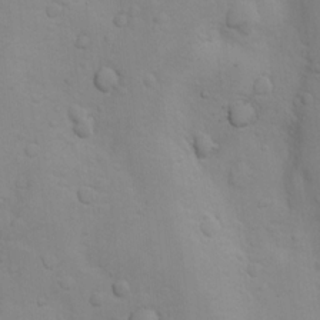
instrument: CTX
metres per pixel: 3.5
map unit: Nhu
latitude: 10.3656
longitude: -24.6490
